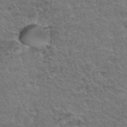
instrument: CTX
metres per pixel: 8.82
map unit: Hto
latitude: 35.5560
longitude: -47.0459
